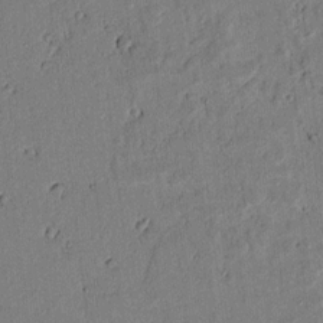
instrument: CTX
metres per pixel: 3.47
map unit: lAvf
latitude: 5.7261
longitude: 168.8408
